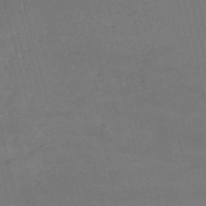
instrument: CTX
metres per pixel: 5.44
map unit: HNb
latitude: -54.9353
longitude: -36.7813
